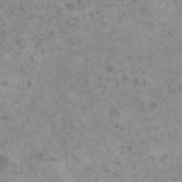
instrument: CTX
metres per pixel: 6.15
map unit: HNhu
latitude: 1.1781
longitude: 2.5195
